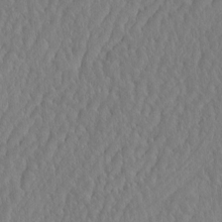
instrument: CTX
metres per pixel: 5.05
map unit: eHh
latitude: -3.8233
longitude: 15.0487
